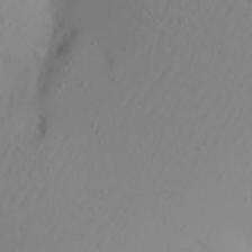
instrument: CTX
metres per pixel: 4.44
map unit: Aa
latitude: 21.7072
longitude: -146.0255
